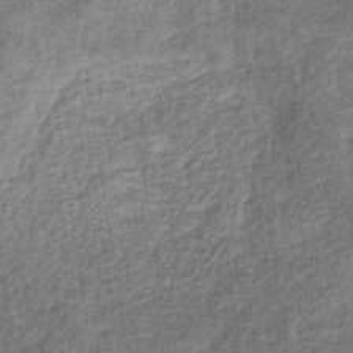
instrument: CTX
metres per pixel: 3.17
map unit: eHb
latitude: -31.5210
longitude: 72.8786
